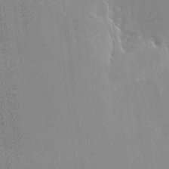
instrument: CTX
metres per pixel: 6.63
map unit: HNhu
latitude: 3.9906
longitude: 5.0675
